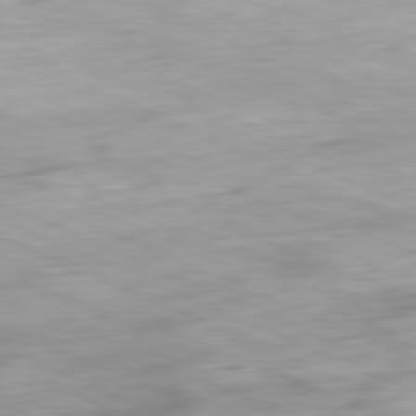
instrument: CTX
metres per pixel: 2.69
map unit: Ap
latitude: -81.5777
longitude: -87.1025
